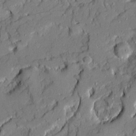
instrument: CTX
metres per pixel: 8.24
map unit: Ave
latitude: 21.1970
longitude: -129.0269
